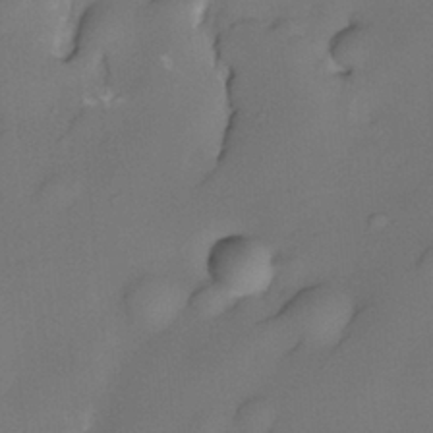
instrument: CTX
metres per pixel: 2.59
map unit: eHh
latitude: -22.2362
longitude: 15.8045
